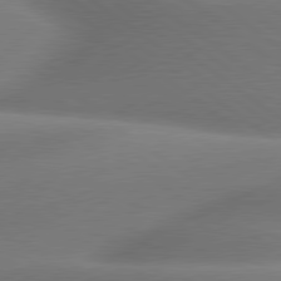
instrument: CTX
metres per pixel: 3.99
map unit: lApd
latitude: 79.8206
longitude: -167.4804
